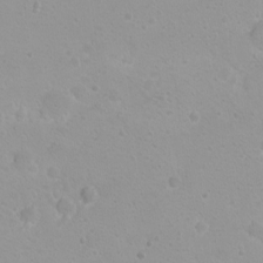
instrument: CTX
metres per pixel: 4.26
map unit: eHh
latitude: 2.1200
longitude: -55.1025
